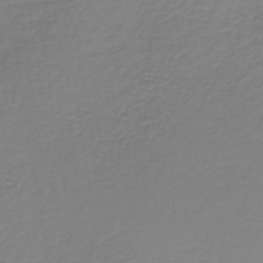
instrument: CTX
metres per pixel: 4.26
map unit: HNb
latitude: -35.8989
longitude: 51.0675
